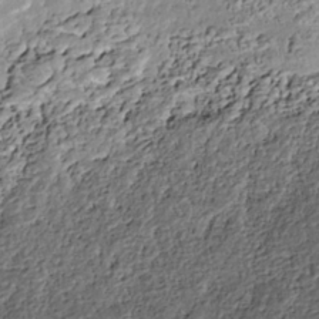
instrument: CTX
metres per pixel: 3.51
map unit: Nhe
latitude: -39.5021
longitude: -117.0459
